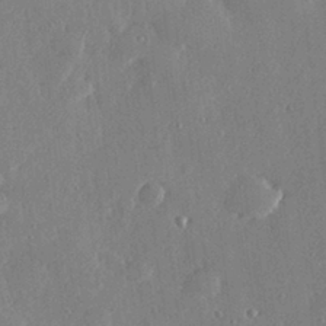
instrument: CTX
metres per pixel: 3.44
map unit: Hve
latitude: 28.7057
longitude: -91.4049
